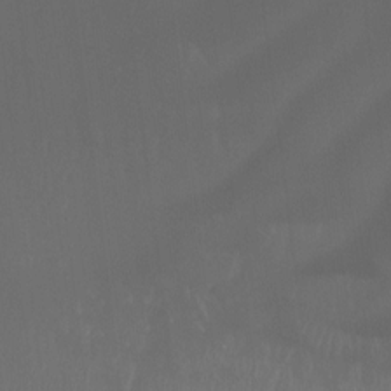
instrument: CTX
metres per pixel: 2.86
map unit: Ht
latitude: -14.8975
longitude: -55.0647
